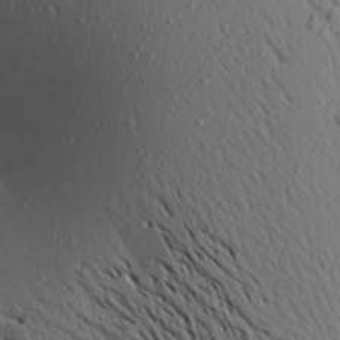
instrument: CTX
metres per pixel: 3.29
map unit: Aa
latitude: 20.0822
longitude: -148.3656
